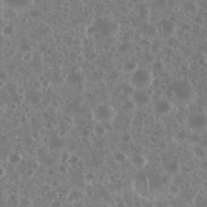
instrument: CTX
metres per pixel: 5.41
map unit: eHh
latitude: 34.6301
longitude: -61.4426
